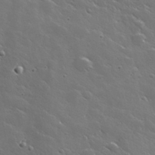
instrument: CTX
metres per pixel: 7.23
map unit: lHvf
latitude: 35.8016
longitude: -91.4237
